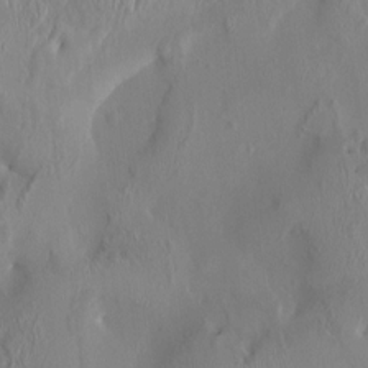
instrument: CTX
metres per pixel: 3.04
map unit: HNhu
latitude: 3.4426
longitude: -5.6505
